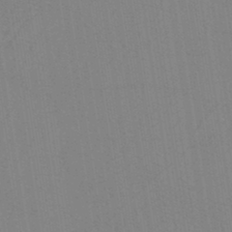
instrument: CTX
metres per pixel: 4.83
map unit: eHh
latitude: -43.3131
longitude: -32.7246
